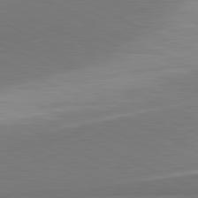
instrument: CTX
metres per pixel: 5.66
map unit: lApd
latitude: 81.2915
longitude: 156.8786
